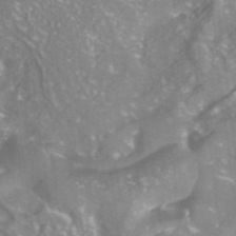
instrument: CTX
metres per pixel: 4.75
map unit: ANa
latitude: -38.1984
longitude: 97.3699
